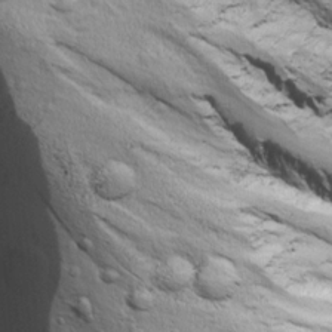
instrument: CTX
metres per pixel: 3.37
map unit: Ave
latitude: 22.9136
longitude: -135.5560
